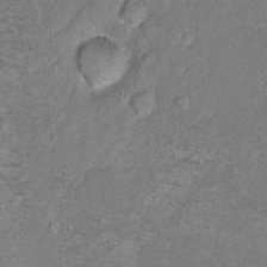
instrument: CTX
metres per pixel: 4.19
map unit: Ht
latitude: -6.8597
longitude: -36.1389
